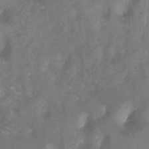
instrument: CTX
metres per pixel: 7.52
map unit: Htu
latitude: 2.4790
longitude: -21.5560
